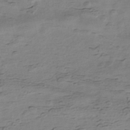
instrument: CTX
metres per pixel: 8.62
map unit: HNhu
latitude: -41.5966
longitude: 98.9730
